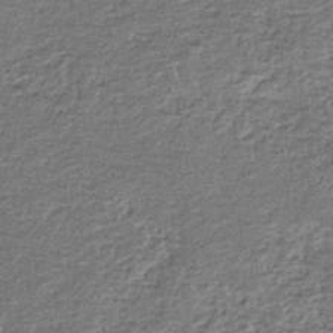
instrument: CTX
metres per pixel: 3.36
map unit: eHb
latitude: -36.1039
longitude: 78.7463
